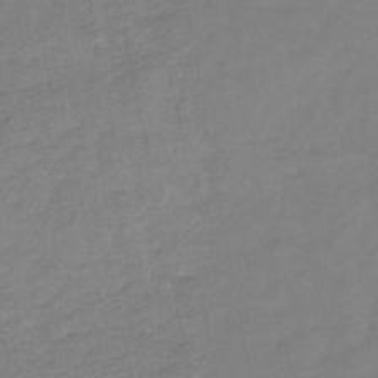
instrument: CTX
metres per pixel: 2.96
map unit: HNb
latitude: -46.3117
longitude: -35.8016
